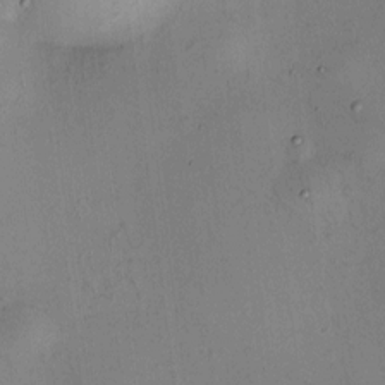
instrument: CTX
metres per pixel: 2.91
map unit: HNhu
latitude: 9.0081
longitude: 13.9367
